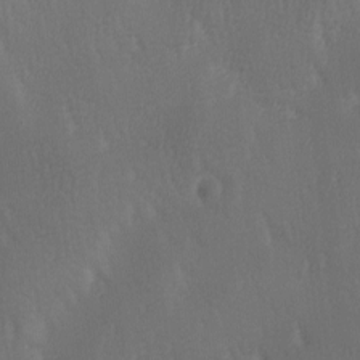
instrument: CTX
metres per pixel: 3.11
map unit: Ave
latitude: -7.2376
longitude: -122.5357
